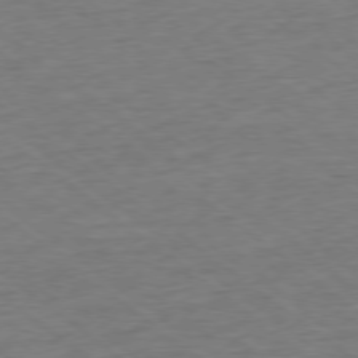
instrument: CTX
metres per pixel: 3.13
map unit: Ap
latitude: -78.1039
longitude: -82.8191
